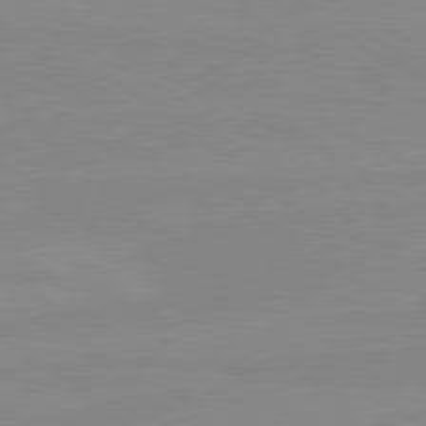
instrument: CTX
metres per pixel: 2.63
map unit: lApd
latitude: 80.5357
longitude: -176.8380
